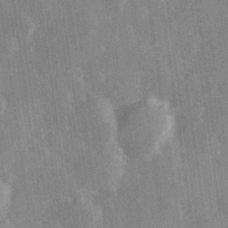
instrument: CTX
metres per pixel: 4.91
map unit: Hve
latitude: 28.0633
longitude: 147.3132
